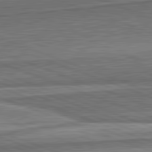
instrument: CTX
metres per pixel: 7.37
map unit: lApd
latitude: 82.2711
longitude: 167.5966
